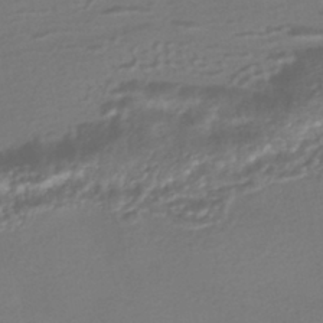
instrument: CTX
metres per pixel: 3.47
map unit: HNhu
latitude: -42.8974
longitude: 96.4440
